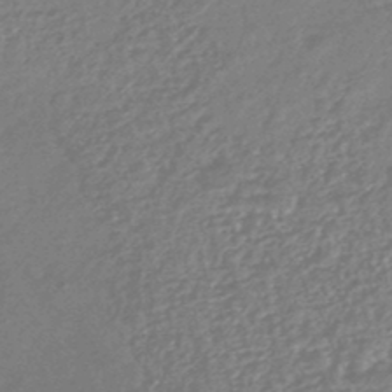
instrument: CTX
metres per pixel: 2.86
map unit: HNhu
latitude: -46.3495
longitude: 93.8422
